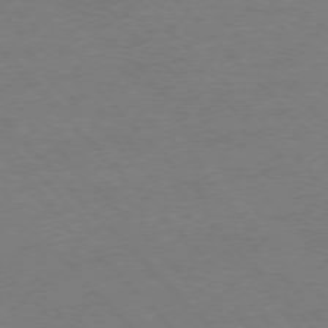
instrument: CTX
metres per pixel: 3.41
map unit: Ap
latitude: -77.1242
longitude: -86.3845
